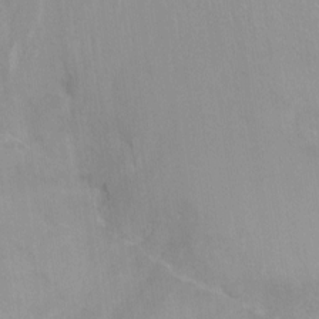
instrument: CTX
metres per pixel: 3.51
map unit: Nhu
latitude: -13.5588
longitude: -57.3670
